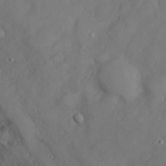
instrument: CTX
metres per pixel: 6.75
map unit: Htu
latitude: -6.0850
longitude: 160.1417
